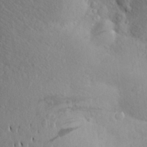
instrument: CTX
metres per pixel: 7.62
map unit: Aa
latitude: 24.4223
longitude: -147.4994
